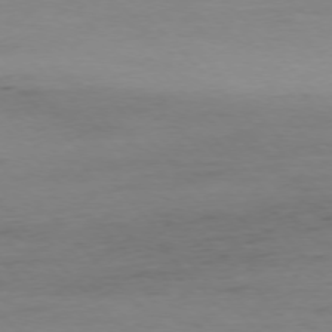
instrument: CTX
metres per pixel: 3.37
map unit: Ap
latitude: -77.0109
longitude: -83.2348
